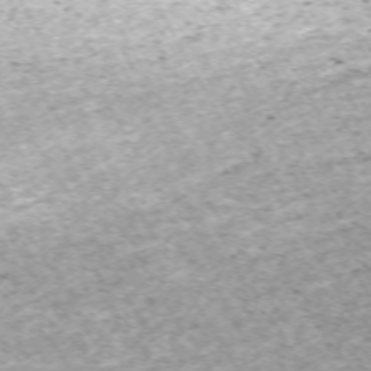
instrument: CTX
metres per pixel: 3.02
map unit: Hpe
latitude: -70.7841
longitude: 13.7856
